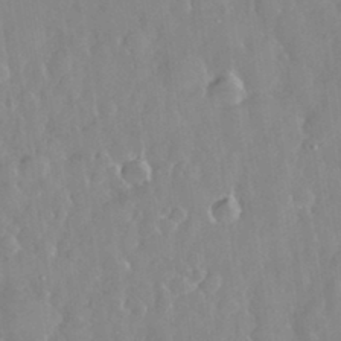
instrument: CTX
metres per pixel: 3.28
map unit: eHh
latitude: 33.0081
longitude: -59.8772
